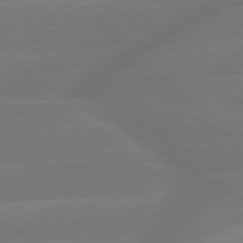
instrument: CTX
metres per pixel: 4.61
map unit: lApd
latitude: 79.9717
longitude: -143.5938
